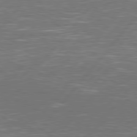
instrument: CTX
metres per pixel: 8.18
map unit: Hpe
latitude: 78.1578
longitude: -120.8947
